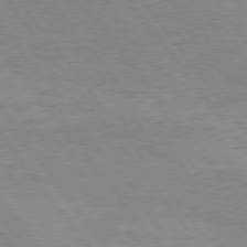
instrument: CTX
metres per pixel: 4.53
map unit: Hpe
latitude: 75.2537
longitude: -140.9324
